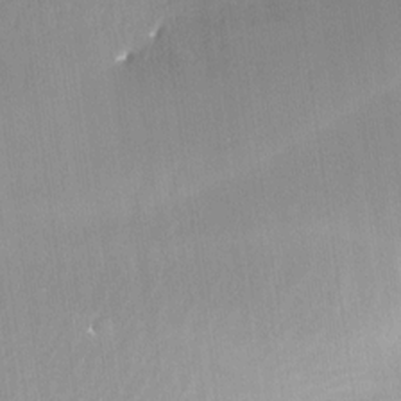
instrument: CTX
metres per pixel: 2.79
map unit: Nhe
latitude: -28.1984
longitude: -110.6869
